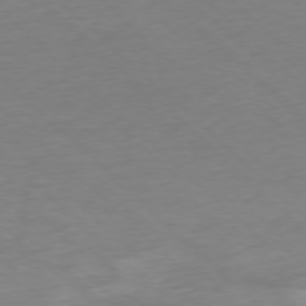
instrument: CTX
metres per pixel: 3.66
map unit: Ap
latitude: -76.7652
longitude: -77.4237
